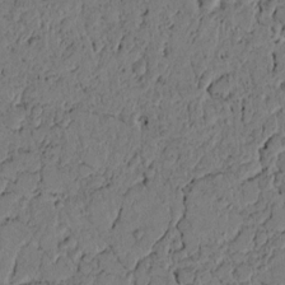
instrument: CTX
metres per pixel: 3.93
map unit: lAvf
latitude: 4.4412
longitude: 164.9164
